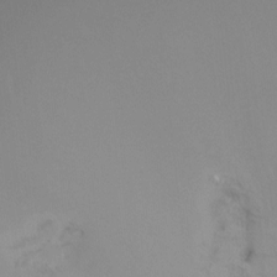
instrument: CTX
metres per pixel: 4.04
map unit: Ht
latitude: -15.3132
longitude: -49.4048
